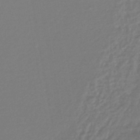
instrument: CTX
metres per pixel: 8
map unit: lHb
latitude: -45.8611
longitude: 59.8422
